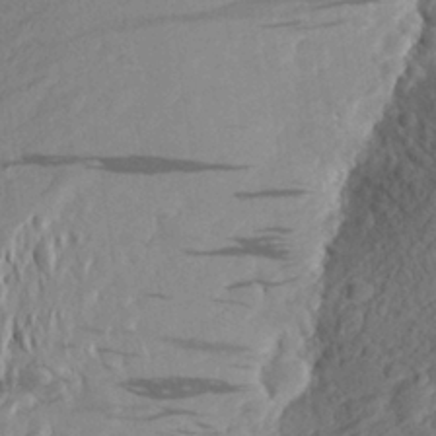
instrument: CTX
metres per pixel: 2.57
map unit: Aa
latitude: 26.4790
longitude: -145.0080
